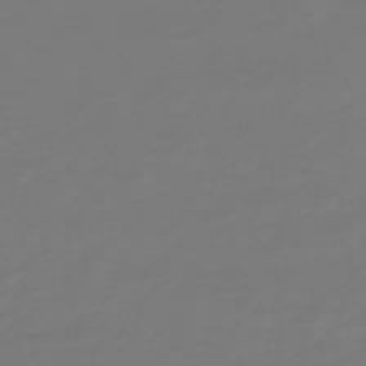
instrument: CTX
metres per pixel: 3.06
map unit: HNb
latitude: -47.0297
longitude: 55.0109
